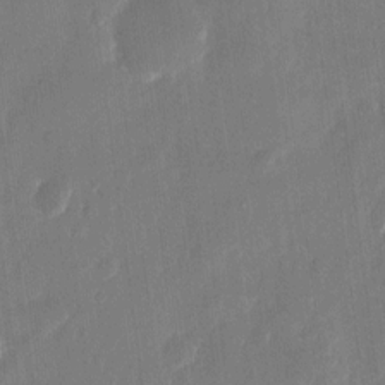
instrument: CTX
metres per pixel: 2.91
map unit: eHh
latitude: 10.4790
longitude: -70.8380
